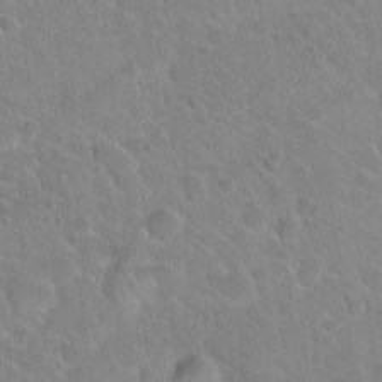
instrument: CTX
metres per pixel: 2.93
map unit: Hto
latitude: 22.4034
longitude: -50.8002
